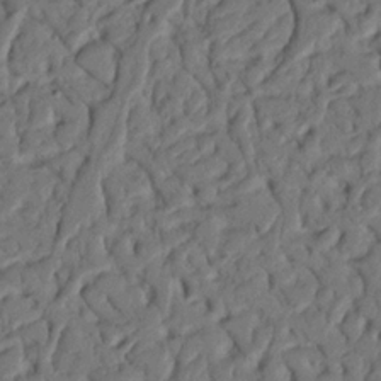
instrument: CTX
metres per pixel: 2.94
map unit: Nhu
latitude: 20.3845
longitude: -77.9150
